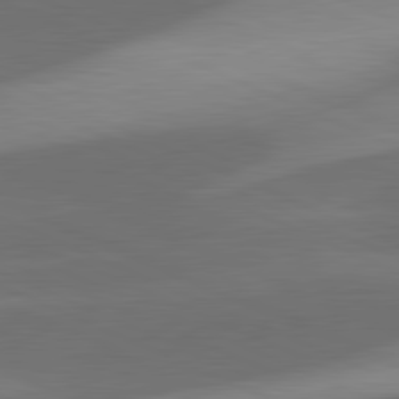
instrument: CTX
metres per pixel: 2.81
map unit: lApd
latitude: 81.6127
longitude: 125.5210
